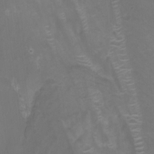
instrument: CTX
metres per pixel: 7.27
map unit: Nhu
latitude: -13.1998
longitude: -63.2537
